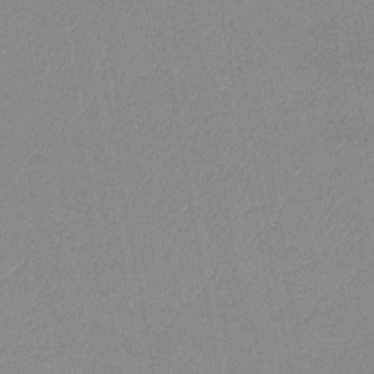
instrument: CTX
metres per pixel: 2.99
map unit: lHb
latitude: -41.7855
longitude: 73.9556
